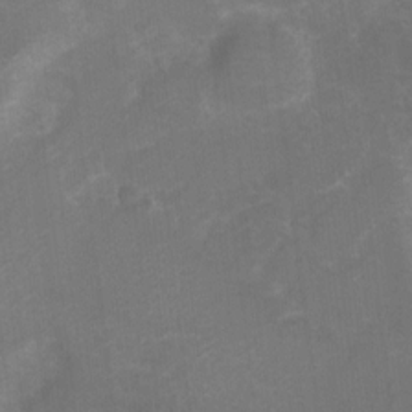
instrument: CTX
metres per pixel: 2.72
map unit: Hto
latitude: 4.9892
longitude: -32.1956
